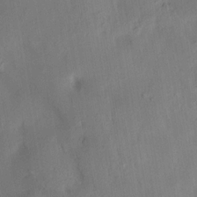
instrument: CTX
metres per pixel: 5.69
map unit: HNhu
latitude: 14.0822
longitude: 12.2929
